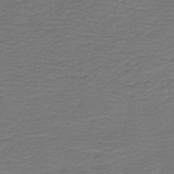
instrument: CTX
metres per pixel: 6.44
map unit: HNb
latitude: -42.9352
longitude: 50.8219
